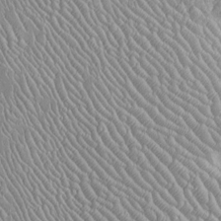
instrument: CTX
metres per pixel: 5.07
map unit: Htu
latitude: -6.5762
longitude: 153.6155
